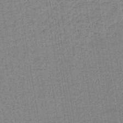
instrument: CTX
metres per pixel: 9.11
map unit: lHb
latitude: -42.1605
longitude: 62.8030
